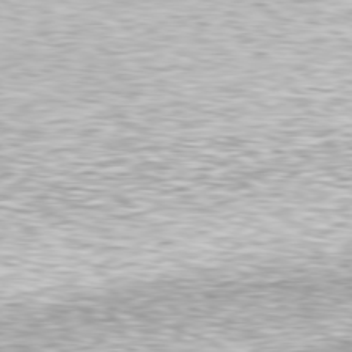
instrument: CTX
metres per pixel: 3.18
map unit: Hpe
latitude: 78.3090
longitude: -148.6113
